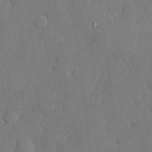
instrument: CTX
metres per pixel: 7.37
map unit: lHvf
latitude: 22.7813
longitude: 142.5951
